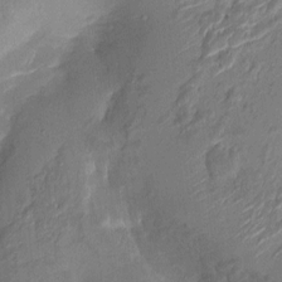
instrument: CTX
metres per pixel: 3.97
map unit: HNhu
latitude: 6.8380
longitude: -3.6127
